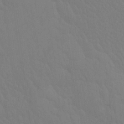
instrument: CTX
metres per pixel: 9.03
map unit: Htu
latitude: -7.1053
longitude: -69.3292
